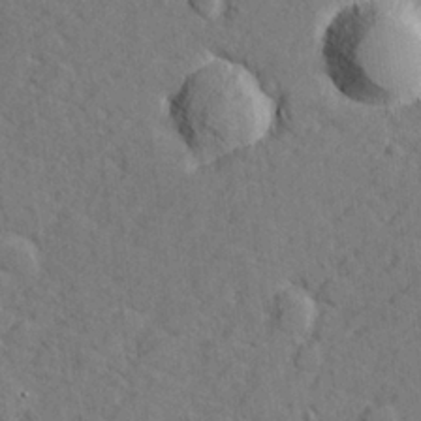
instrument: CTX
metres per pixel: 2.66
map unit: lHvf
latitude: 26.2712
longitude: 142.8596
